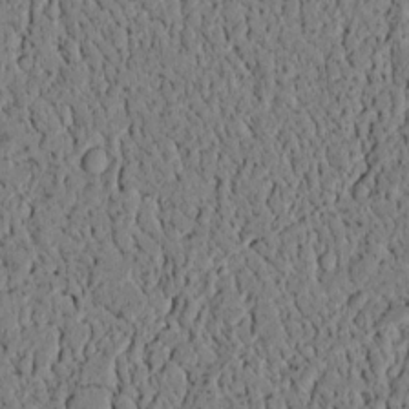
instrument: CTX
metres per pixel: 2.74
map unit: lAvf
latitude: 4.2522
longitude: 167.6533
